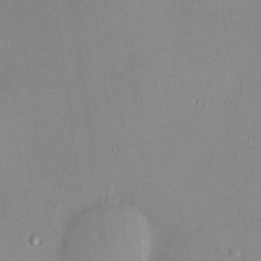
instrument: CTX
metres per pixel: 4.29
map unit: Hve
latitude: 26.0822
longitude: -90.9325
